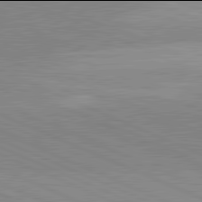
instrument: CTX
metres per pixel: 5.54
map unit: lApd
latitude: 81.9906
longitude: 148.2740
